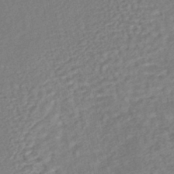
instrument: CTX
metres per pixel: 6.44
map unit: HNhu
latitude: -44.4062
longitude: 101.4832
